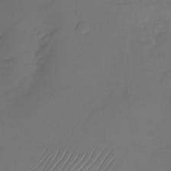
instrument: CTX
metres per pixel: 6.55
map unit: Nhu
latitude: -26.7841
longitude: -71.2726
